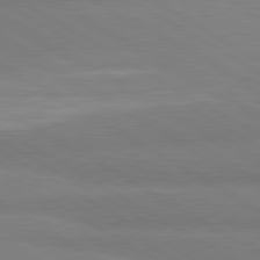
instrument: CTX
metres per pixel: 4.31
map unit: lApd
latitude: 80.6490
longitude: -178.7813
